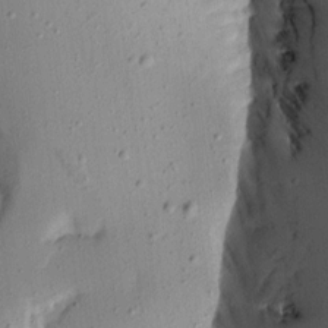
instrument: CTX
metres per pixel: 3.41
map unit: Aa
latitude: 13.4238
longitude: -143.9150
